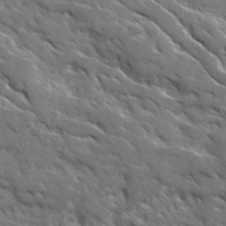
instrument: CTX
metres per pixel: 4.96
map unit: Ave
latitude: 17.5371
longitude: -130.7436
